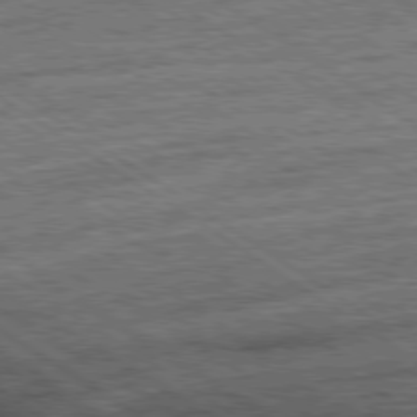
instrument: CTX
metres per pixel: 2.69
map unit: Ap
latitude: -80.0850
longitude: -50.7057
